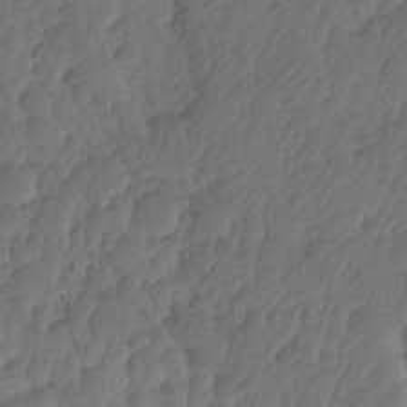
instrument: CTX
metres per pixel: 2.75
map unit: HNhu
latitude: -24.4818
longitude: 50.2739
